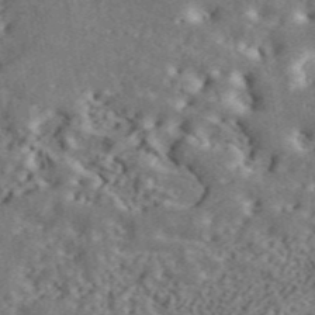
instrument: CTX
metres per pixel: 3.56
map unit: ANa
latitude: 44.5734
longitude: 45.6155
